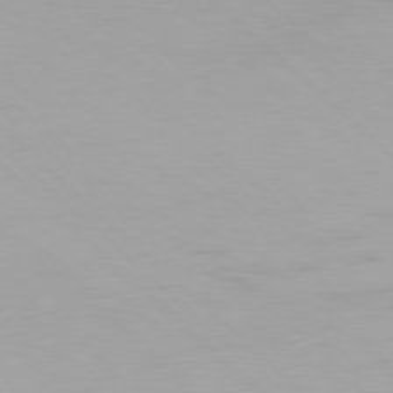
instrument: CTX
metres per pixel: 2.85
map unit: Hpe
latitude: 77.4426
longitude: -132.8191
